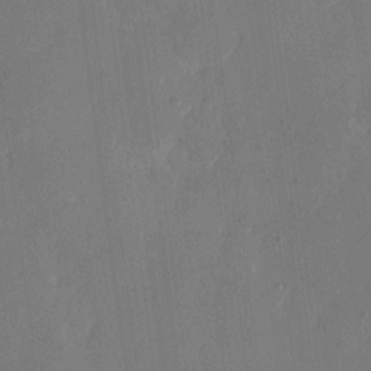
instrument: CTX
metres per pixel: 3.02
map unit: eHh
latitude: 6.6490
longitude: -66.7246
